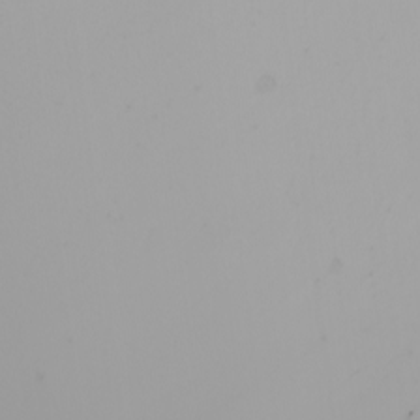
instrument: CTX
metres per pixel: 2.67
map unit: Nhu
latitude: -6.5762
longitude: -96.3089
